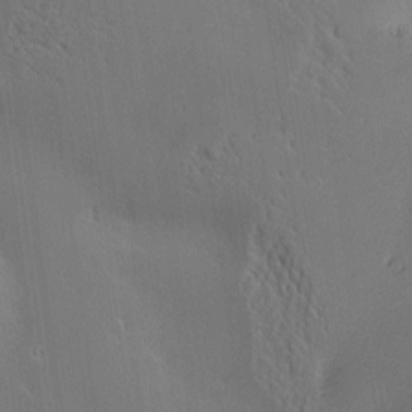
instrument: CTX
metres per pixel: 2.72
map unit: Nve
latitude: -9.2565
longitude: 174.3306
